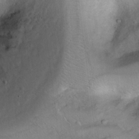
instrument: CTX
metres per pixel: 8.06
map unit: Ht
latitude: 6.9514
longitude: -30.0822
